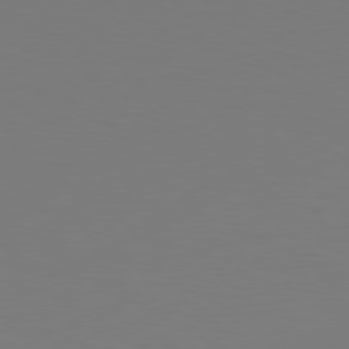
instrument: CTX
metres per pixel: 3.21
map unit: Hpe
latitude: 78.7435
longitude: -128.7435
